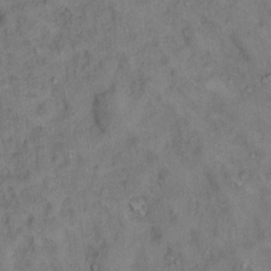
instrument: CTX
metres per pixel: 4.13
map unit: Ht
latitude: 14.7813
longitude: -37.6883
